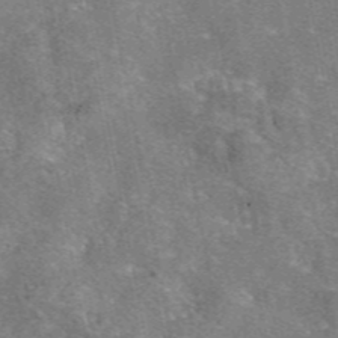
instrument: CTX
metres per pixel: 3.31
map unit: eAb
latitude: 47.2159
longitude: 103.4077
